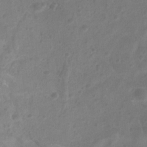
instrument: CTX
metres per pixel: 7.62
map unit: Ht
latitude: 2.0822
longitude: -21.4805
